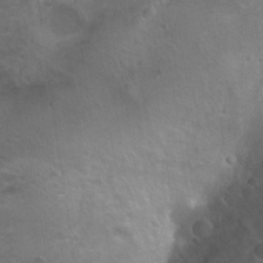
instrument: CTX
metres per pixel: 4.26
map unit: Nhu
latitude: 17.9528
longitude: -32.9325
